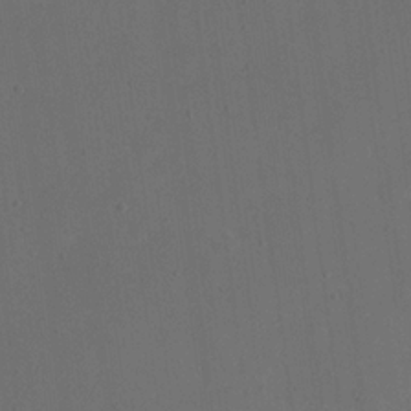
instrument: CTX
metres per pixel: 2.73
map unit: eHh
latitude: 19.0836
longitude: -65.9528
